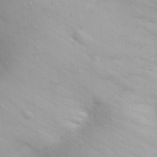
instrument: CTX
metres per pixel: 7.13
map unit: Aa
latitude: 31.2915
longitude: -143.8206
